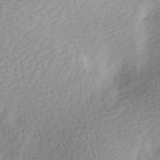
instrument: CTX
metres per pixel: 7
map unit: Ave
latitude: 10.8569
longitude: -107.1781
